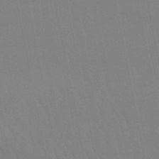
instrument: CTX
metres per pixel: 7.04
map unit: lHb
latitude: -50.2173
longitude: 70.9542
